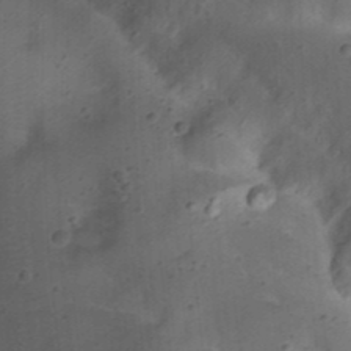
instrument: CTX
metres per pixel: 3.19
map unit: eHh
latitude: 22.6490
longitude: -70.4790
